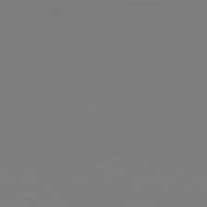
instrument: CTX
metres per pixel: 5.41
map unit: Hpe
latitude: -82.4251
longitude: 8.8408
